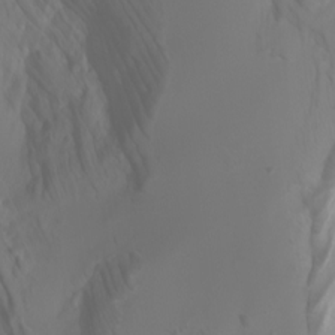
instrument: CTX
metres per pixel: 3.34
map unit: Htu
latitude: -4.9730
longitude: 138.3118
